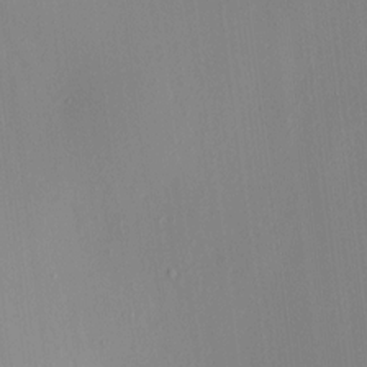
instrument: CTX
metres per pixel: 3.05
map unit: HNhu
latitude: 7.4615
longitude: 8.5574
